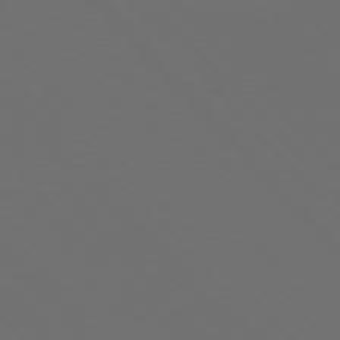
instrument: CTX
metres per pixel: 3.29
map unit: Hpe
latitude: 76.8380
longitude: -168.8947
